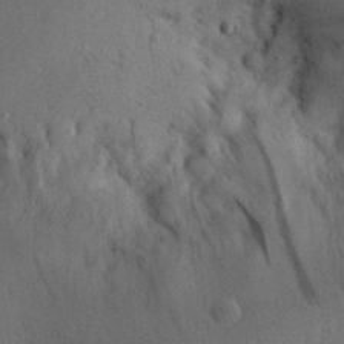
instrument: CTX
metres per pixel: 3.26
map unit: Aa
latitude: 28.8569
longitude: -145.1025
